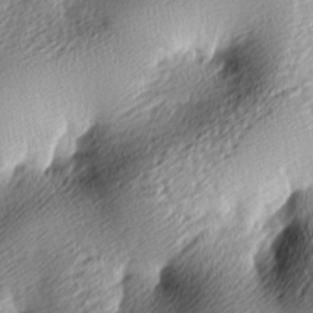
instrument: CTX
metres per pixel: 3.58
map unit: lAa
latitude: -9.6533
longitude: -125.3859
